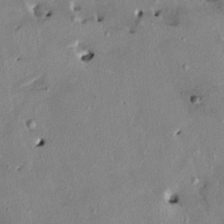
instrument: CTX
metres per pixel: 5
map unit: HNhu
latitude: 2.8191
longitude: -4.8191
